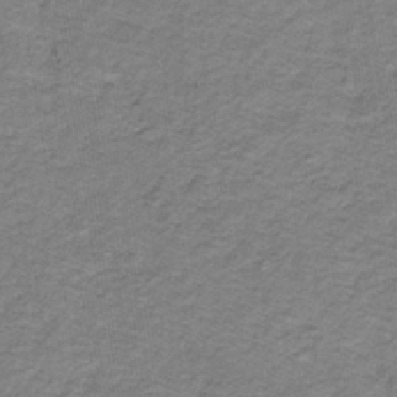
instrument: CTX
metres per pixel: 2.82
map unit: lHb
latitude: -32.1228
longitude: 65.1998
